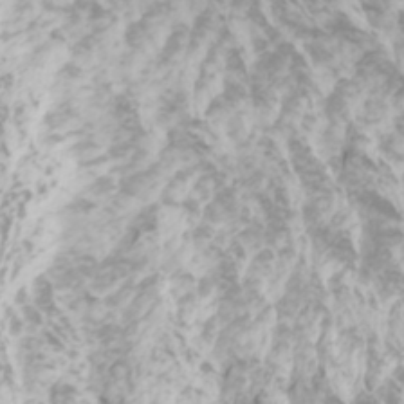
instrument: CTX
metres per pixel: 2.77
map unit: Htu
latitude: -5.7477
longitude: -74.1200
